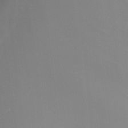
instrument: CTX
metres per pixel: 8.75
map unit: Nhu
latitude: -7.0297
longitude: -88.0444
